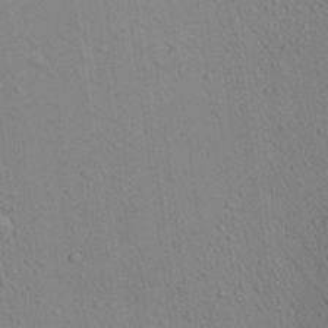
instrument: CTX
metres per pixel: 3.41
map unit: Aa
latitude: 22.6301
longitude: -139.6505
